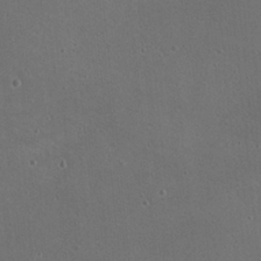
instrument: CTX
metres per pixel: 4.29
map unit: Nhu
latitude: 17.4804
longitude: -30.5546
